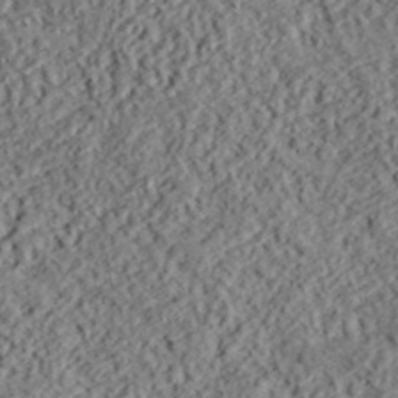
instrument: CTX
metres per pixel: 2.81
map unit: lHvf
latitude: 38.5546
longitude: -88.5546
